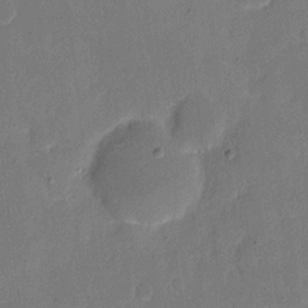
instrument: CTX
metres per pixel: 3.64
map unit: eHh
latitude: 6.6679
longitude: -66.9135
